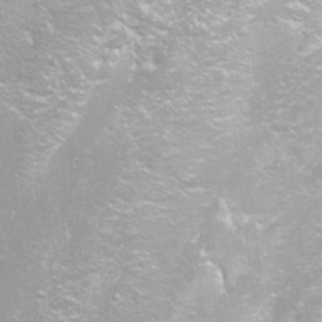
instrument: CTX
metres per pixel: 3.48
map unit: Aa
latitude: -9.0297
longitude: -71.5182
